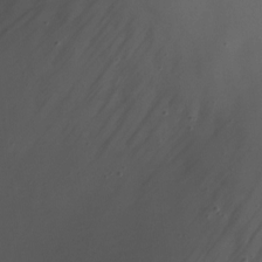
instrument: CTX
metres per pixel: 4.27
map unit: Nhe
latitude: -19.5210
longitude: 144.6896
